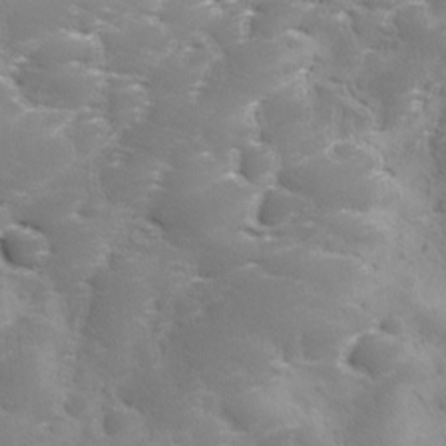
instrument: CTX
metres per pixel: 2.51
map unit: Ave
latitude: 11.1970
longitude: -106.1767
